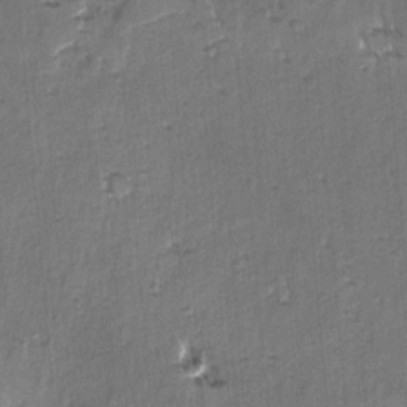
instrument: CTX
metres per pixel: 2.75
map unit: lAvf
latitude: -4.5951
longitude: -113.6316
